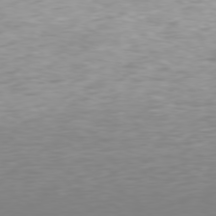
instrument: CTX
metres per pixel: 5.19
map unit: Hpe
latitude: 76.4412
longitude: -132.5168
